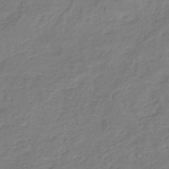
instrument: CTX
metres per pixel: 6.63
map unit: eHh
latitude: -43.9367
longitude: -29.5560
